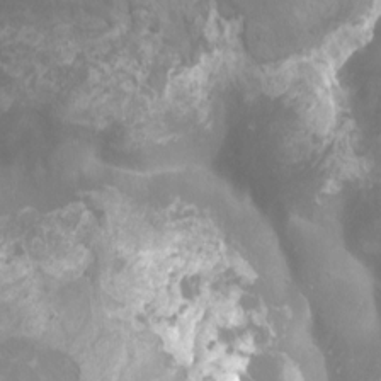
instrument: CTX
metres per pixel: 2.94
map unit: Nhu
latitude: -10.7463
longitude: -75.1214
